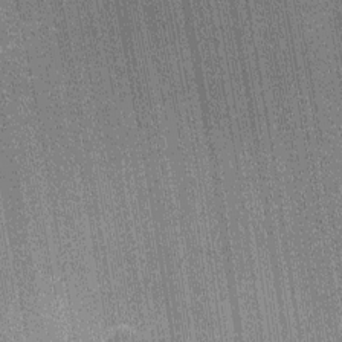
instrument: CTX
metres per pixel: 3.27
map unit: Ht
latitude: -12.1606
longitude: -21.6694
